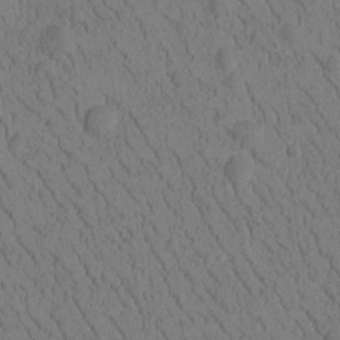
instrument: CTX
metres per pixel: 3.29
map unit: Htu
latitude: -2.7652
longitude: 172.9353
